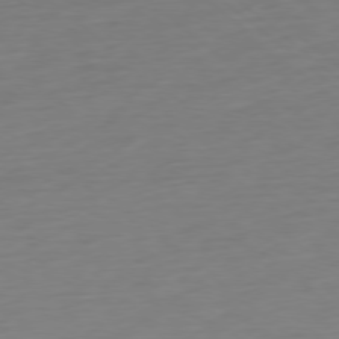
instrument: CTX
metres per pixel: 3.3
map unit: Ap
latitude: -78.1794
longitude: -76.7057
